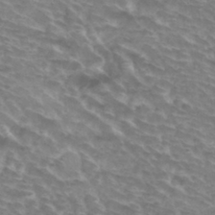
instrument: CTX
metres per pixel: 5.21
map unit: Hto
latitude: 32.8758
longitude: -43.5371
